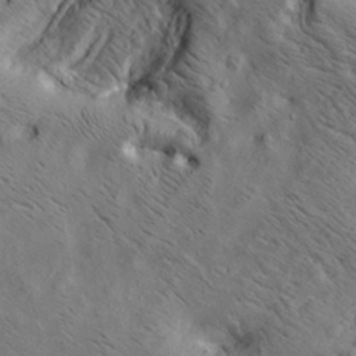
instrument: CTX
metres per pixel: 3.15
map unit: lAa
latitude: 19.9717
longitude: -139.7072
